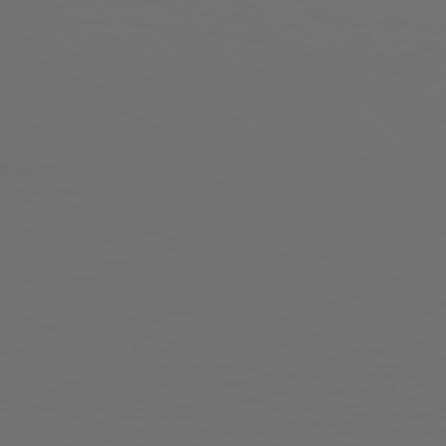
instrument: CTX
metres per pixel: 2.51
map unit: Hpe
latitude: 76.4412
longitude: -139.6505
